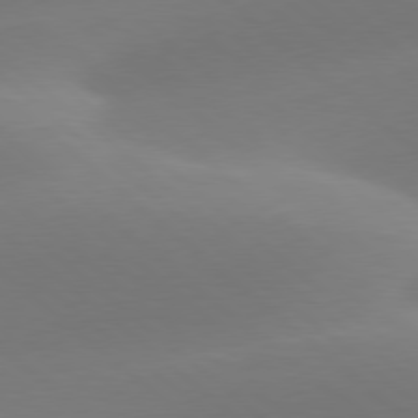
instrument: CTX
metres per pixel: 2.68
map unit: lApd
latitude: 78.4412
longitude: -51.2159
